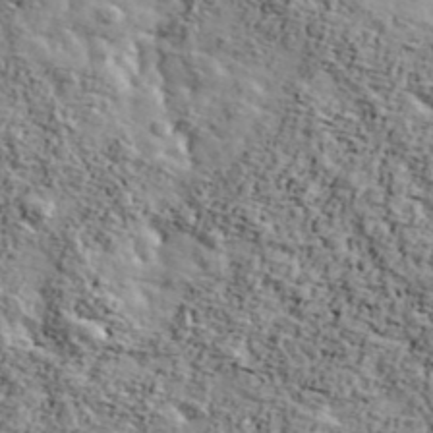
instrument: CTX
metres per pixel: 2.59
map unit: Ave
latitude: 42.8758
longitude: -110.7624
